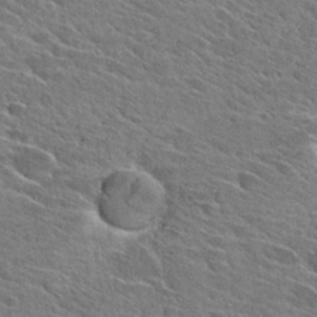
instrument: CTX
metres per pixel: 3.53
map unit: Hto
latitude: 28.0822
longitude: -42.8758
